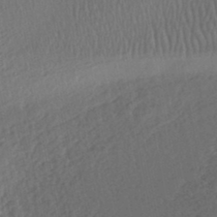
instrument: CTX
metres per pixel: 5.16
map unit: HNhu
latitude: -45.9745
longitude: 101.9367
